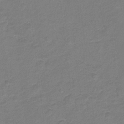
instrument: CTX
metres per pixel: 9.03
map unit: Hto
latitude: 5.8772
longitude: -31.3104
